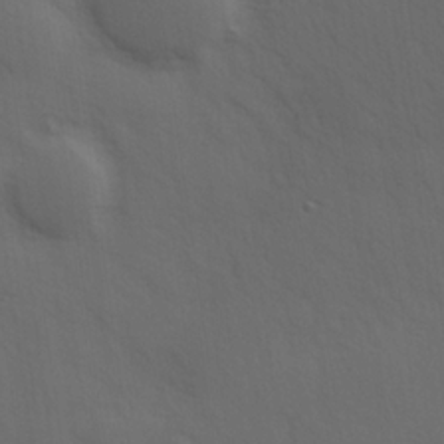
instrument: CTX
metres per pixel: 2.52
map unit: Hve
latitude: 19.5749
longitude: 150.5952
